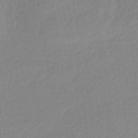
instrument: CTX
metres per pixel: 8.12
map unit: HNb
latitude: -33.7667
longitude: 64.5007
